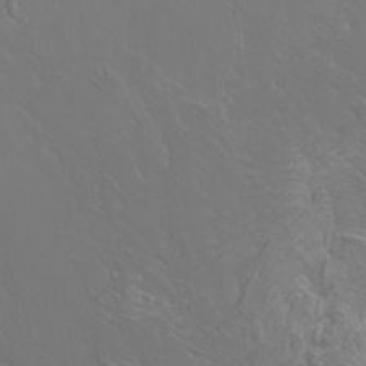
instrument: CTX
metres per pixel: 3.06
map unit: Nhu
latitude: -5.1053
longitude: -73.4616
